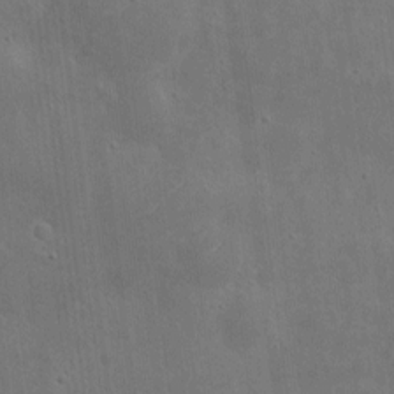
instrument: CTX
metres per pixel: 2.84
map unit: eHh
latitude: 7.8961
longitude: -72.5924
